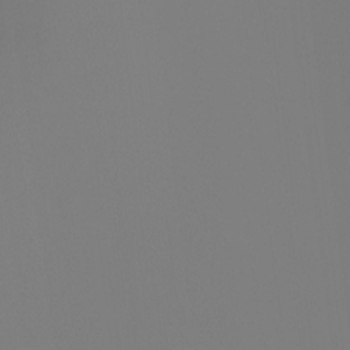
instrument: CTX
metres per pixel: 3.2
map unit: Hto
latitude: -8.7652
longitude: -46.3090
